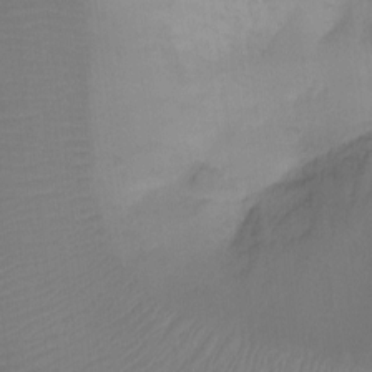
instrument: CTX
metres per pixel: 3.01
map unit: Ht
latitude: -9.6533
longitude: -34.4223
